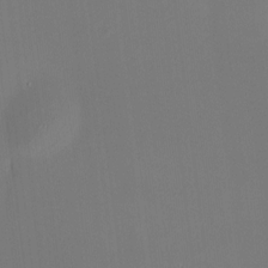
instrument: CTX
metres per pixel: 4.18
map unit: HNhu
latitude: 7.2159
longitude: 10.5952
